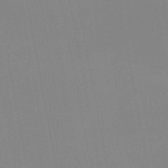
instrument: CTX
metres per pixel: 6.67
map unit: HNb
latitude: -50.9353
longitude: -51.1214
